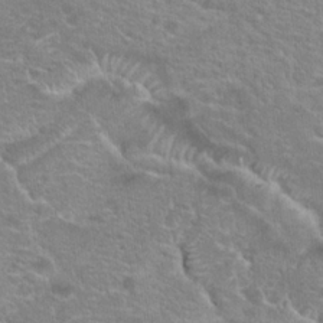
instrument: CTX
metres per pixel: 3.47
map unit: Hto
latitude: 18.3845
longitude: -41.6693
